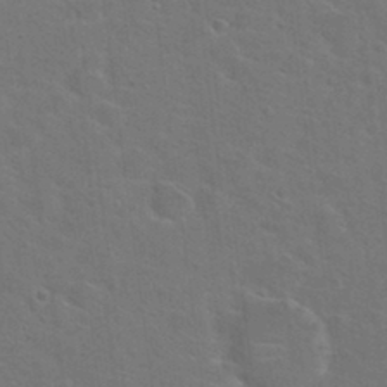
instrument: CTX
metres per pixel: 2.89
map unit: Hto
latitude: 23.9717
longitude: -47.6883
